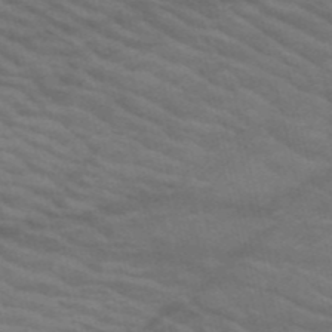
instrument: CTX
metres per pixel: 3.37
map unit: HNb
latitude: -53.3887
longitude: -44.7246
